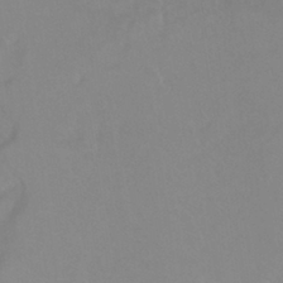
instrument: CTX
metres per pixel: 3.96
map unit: Ht
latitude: 6.3089
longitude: -29.9339
